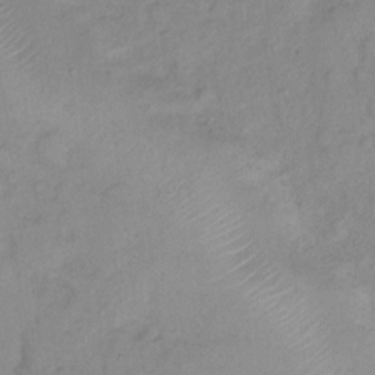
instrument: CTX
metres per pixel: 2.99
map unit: Hto
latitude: 6.4034
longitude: -61.4237
